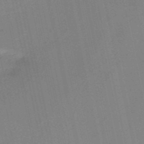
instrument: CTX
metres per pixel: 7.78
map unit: HNb
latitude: -52.7841
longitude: -49.6316
